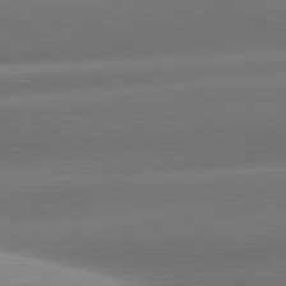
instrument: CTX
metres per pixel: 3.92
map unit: lApd
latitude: 81.1025
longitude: -157.1970
